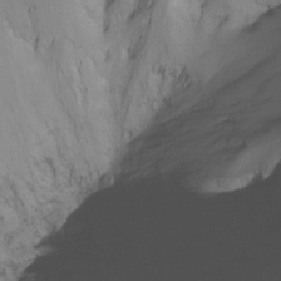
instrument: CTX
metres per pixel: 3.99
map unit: Nhu
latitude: -14.7652
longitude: -57.3859
